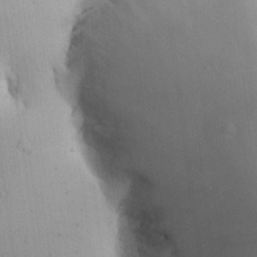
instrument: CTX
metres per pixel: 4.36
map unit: Aa
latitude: 24.9891
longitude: -137.1781
